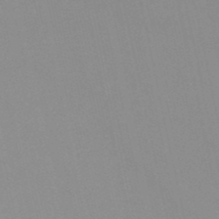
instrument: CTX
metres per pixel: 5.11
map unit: HNb
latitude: -52.0472
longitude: -50.8002
